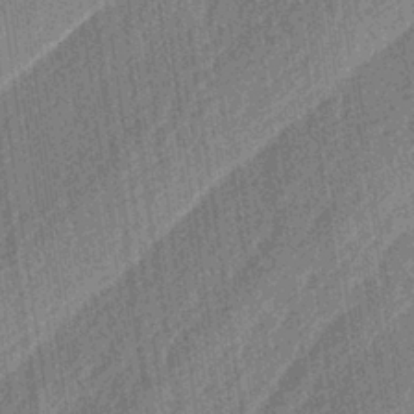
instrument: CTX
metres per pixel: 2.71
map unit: lAa
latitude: -3.2753
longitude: -129.3670
